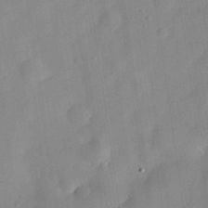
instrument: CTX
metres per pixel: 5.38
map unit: eHh
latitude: 29.2159
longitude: -74.6113
